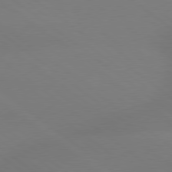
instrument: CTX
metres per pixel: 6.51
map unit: lApd
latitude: 79.1403
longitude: -150.7246
